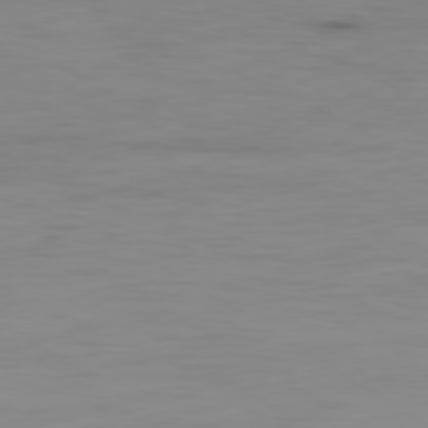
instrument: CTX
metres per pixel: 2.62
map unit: Ap
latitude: -79.5588
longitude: -78.3090
